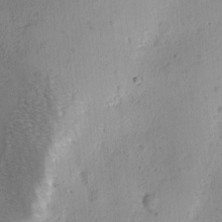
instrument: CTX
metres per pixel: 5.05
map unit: Ave
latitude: -8.3117
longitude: -121.7639
